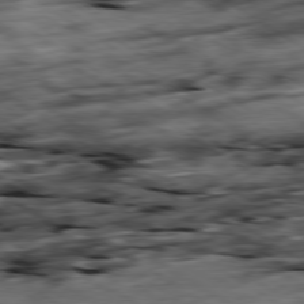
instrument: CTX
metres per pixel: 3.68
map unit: Hpe
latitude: -79.3887
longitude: -20.8758
